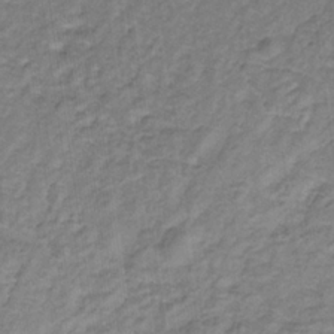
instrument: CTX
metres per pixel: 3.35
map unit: eHb
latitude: -32.2362
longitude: 67.3699
